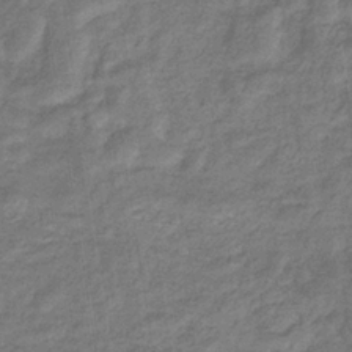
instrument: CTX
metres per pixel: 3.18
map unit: eHb
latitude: -33.7100
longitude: 74.7652
